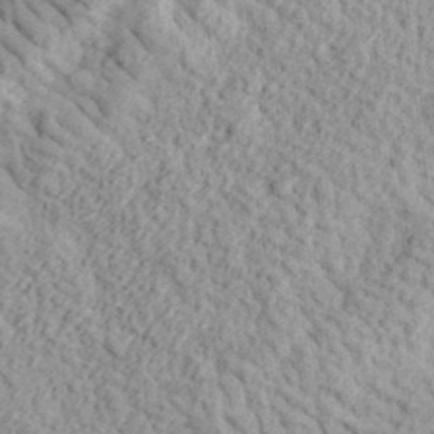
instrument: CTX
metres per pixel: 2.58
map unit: eHh
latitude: 36.2145
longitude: -79.1214
